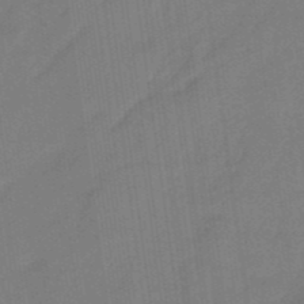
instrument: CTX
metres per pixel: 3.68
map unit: eHb
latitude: -46.5007
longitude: 87.4832
